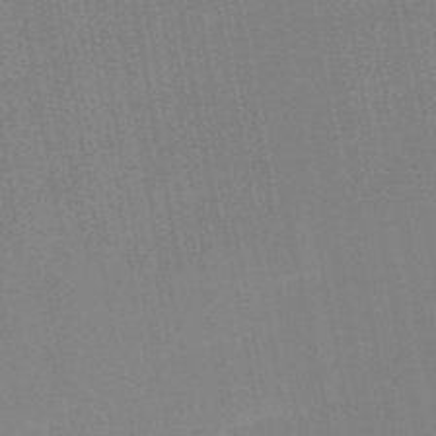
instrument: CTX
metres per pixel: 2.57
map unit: HNb
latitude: -52.6140
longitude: -45.6316
